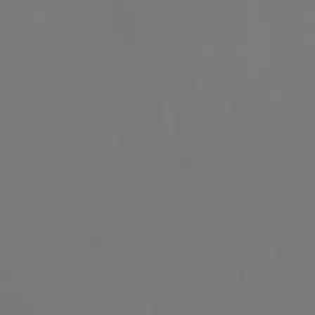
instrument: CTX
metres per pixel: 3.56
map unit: HNb
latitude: -51.4076
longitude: -46.7436
